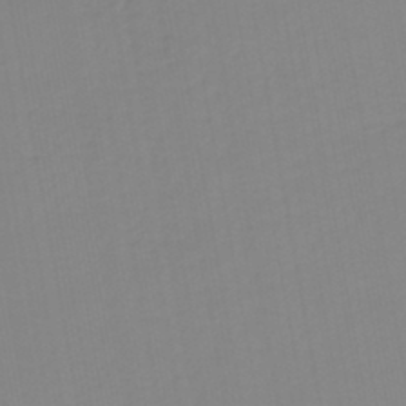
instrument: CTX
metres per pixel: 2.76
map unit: lHb
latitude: -44.1228
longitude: 60.8408
